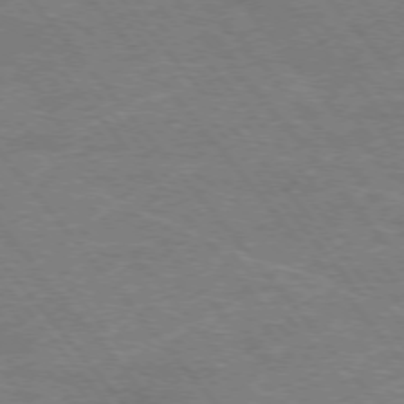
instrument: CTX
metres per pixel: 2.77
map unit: Hpe
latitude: -76.3684
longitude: -13.7261
